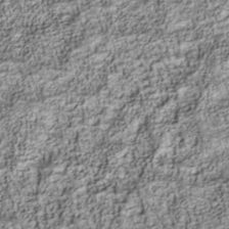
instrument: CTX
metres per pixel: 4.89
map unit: Nhu
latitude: -40.4251
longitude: -83.9339
